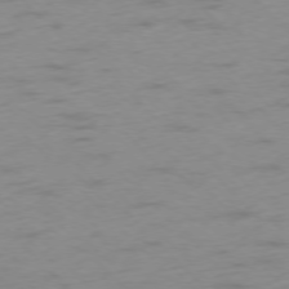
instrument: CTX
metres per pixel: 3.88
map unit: Ap
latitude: -76.7841
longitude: -65.0836
